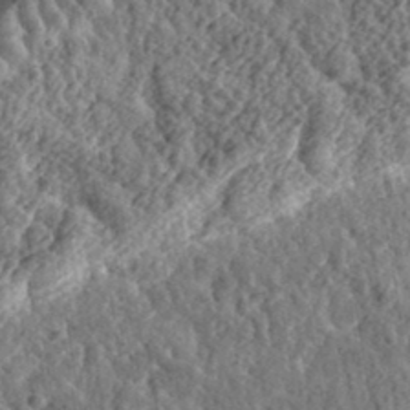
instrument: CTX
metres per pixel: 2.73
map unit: eHh
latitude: 35.8772
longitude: -79.9528
